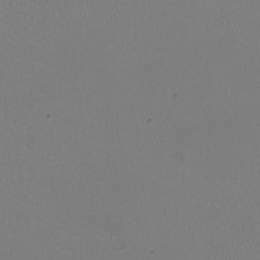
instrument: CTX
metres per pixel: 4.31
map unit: HNhu
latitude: -2.7841
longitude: -2.5357
